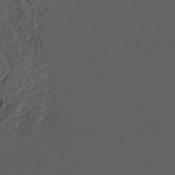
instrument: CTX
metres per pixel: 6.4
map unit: ANa
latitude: -42.9541
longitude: 108.6141
